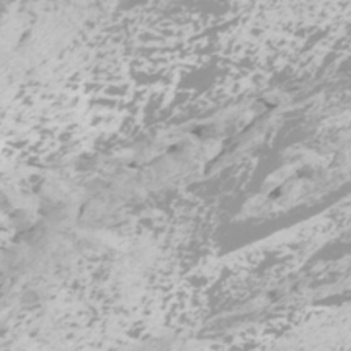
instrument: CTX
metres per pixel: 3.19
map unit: Htu
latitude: -5.8989
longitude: -73.8584
